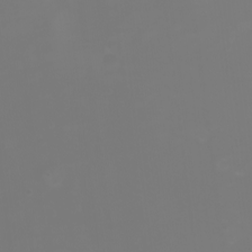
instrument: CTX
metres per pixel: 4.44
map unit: Nhu
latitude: -2.1794
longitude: -76.9136
